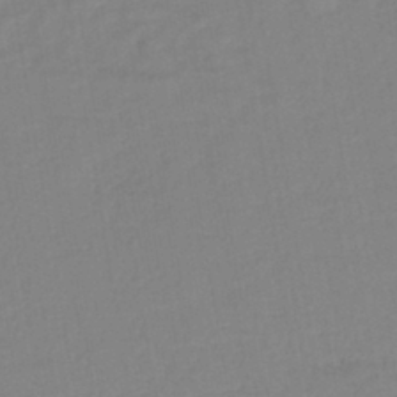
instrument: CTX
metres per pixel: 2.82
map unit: lHb
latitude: -41.5966
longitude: 74.6141
